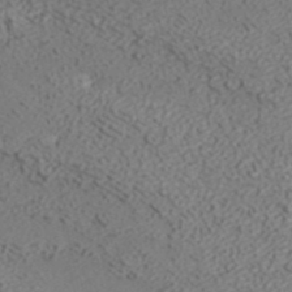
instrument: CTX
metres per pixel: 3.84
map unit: ANa
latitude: 40.7813
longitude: 23.4077
